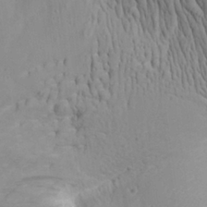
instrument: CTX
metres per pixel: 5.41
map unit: Aa
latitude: 26.4601
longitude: -142.3656
